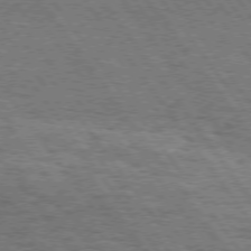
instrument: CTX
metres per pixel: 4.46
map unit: Hpe
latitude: 74.7435
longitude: -139.1592
